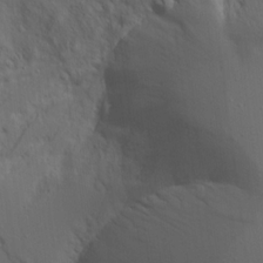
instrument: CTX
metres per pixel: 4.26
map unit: Aa
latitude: 17.7072
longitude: -124.7624
